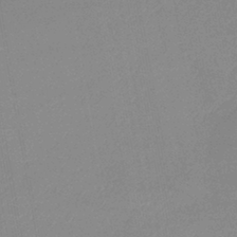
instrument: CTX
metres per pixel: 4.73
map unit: lHb
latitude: -41.7477
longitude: 74.0661
